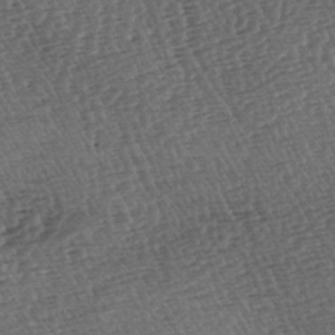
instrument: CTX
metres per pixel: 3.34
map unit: lAa
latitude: -3.4643
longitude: -122.8380
